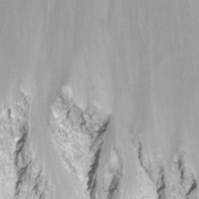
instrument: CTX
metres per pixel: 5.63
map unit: Nhu
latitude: -12.1417
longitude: -68.2145
